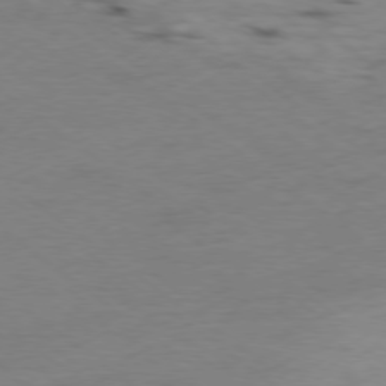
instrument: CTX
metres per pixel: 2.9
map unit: Ap
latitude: -78.7085
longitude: -88.8002
